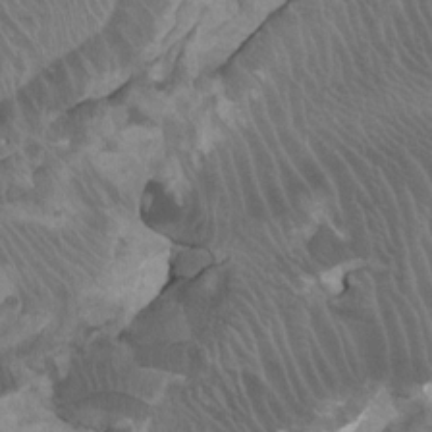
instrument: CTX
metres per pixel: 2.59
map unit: Ht
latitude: -1.9367
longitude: -17.2159
